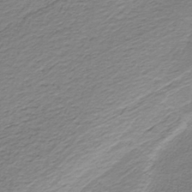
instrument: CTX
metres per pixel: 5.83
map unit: HNb
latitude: -37.2942
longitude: 53.8044
